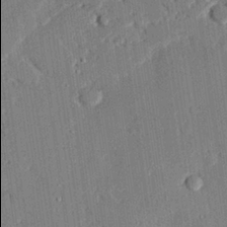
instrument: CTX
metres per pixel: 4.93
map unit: eHh
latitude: 27.9717
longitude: -81.9906
